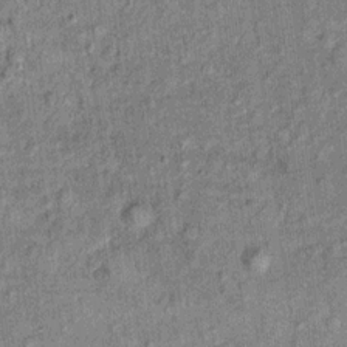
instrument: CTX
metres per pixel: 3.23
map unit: Ht
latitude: 8.9703
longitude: -37.4426
